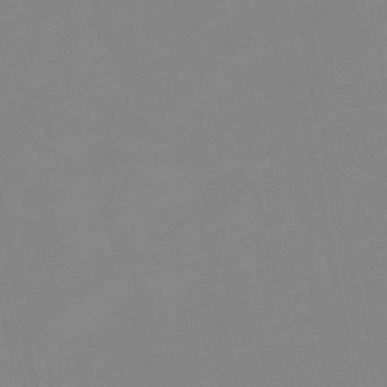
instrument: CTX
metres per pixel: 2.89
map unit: eHb
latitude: -37.6532
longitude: 74.8408
